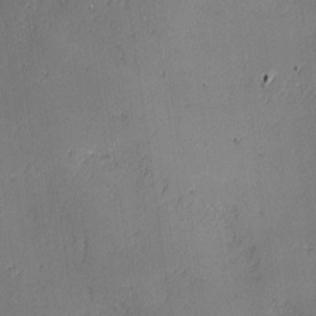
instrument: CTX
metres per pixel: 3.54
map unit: lAvf
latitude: -2.1038
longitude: -107.2159
